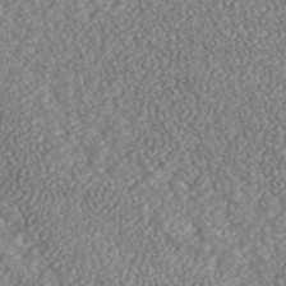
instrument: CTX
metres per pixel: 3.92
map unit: ANa
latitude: 43.5938
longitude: 28.5385
